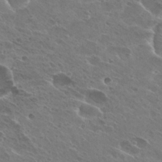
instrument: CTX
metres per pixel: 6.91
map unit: Hto
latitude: 27.1781
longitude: -40.5734
